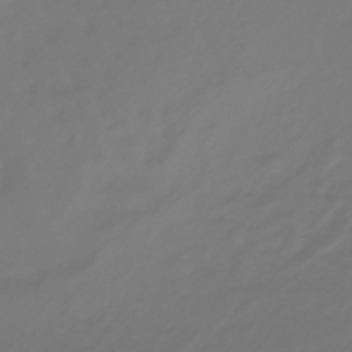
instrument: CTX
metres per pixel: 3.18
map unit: eHb
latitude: -47.1431
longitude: 82.6329
